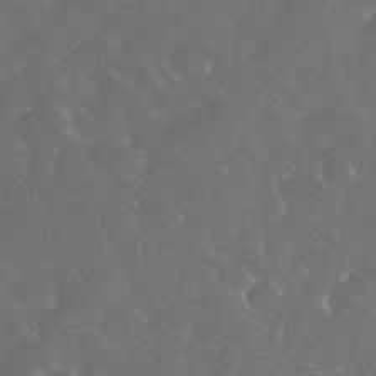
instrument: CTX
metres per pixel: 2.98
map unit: eHh
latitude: 34.2900
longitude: -63.3482
